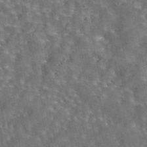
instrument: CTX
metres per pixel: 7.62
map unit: eAb
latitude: 43.8394
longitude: 108.2173
